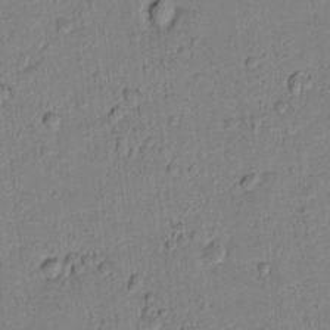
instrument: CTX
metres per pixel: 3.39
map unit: lAvf
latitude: 8.1389
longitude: 169.5210
